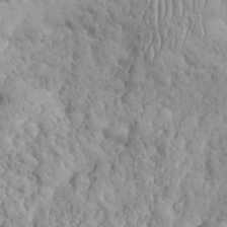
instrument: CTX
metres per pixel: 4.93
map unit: eHh
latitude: 32.8947
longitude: -65.0269
